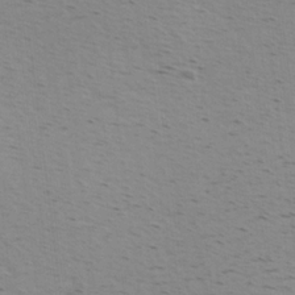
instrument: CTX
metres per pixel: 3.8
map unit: Hve
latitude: 2.4601
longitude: -124.3089
